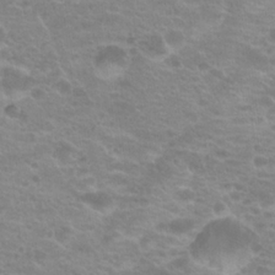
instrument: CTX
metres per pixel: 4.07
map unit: Hto
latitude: 20.7058
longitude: -37.2159
